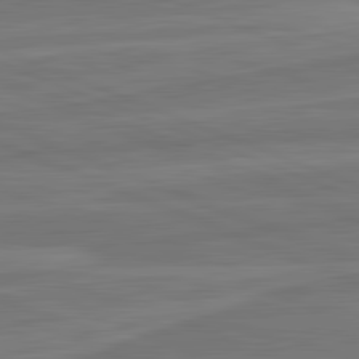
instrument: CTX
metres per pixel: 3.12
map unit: lApd
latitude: 82.3089
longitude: -174.0255
